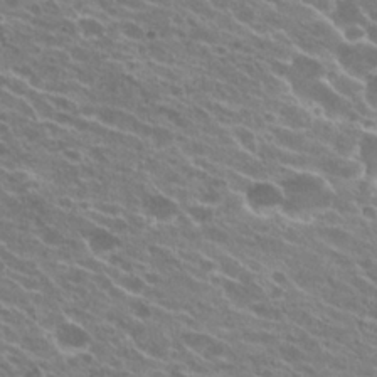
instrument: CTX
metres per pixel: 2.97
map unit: Hto
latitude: 22.9892
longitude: -38.6679
